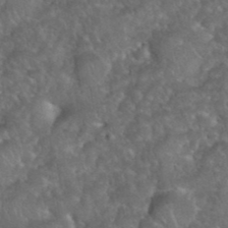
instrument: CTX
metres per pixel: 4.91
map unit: eHh
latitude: 39.6316
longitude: -58.2900
